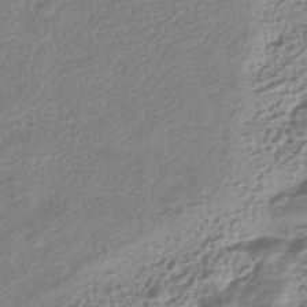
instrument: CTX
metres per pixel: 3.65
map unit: HNhu
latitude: -41.9745
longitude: 99.2376
